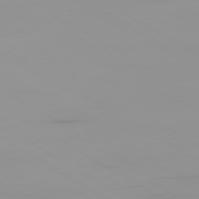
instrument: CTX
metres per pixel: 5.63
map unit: Ap
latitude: -79.7666
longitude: -92.4034
